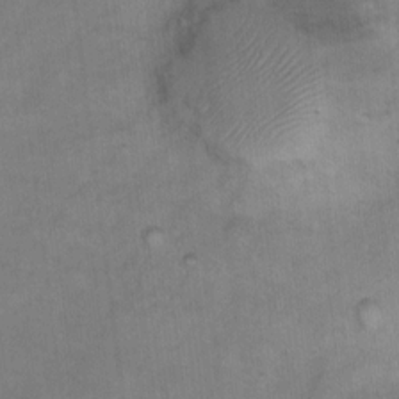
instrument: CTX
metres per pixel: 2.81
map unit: Ht
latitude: 8.6113
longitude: -35.9717
